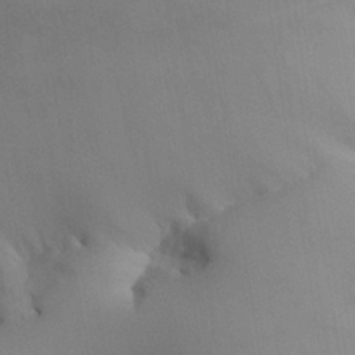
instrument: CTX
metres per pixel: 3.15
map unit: Aa
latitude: 24.8569
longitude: -128.1389
